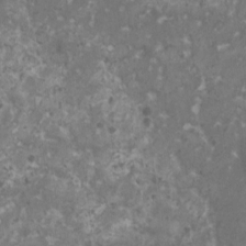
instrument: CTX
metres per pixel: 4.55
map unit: HNhu
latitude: 0.9135
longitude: 6.9919
